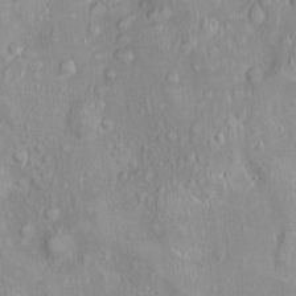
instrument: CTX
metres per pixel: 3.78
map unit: Ht
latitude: -4.5384
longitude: -15.1026
